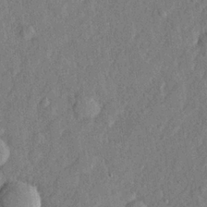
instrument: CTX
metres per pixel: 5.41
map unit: lHvf
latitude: 22.7435
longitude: 144.1606
